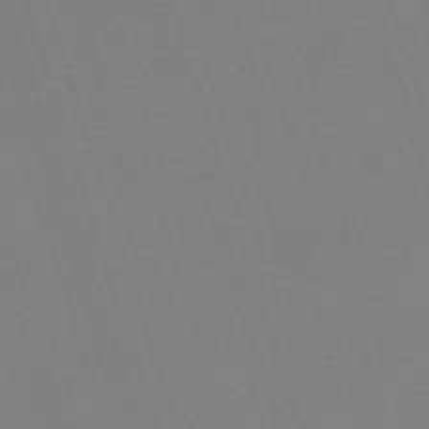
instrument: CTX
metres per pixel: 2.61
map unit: eHh
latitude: -62.6140
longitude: 50.4440
